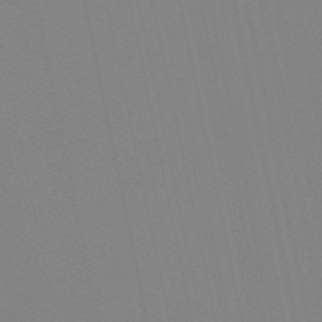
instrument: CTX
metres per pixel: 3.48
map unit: lHb
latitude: -49.0487
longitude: 75.1243
